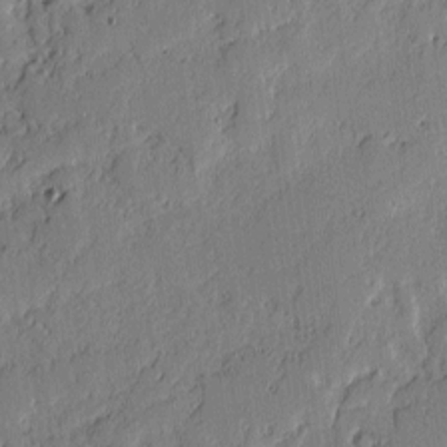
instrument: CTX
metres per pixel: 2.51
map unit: lAvf
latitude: -1.8612
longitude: -106.8758
